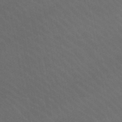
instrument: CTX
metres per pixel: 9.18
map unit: lHb
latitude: -46.3495
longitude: 77.0486
